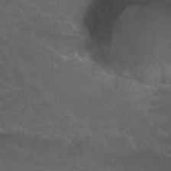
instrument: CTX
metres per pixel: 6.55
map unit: Nhu
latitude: 29.7827
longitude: -50.9702
